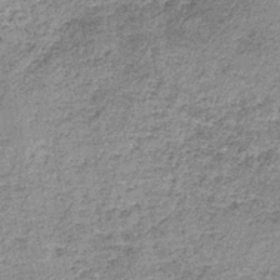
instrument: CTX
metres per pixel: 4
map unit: lHb
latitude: -36.1983
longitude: 64.8030
